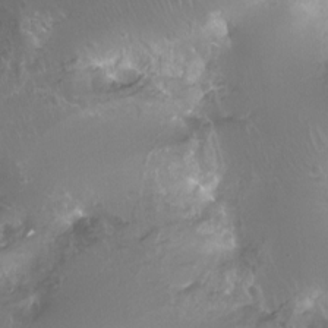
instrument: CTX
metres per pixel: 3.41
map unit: Ht
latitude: -11.7478
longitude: -44.1011
